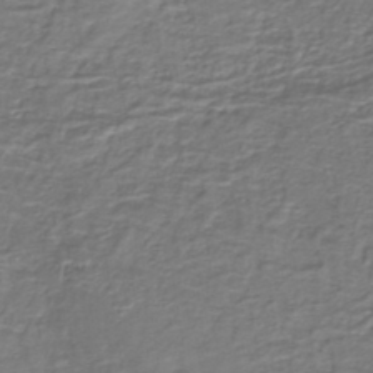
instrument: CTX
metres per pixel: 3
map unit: lHb
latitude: -39.3510
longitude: 58.8596
